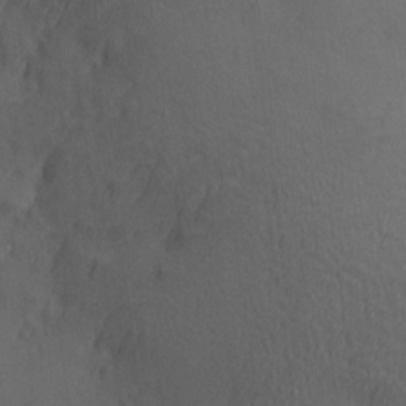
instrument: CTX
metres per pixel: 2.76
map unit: Hve
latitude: 14.2712
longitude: -91.1403
